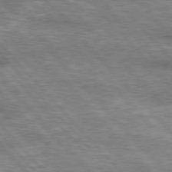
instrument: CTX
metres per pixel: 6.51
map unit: lApd
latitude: 76.4034
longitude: -74.9892
